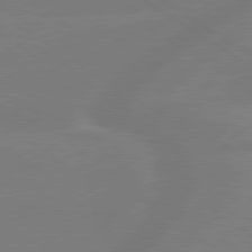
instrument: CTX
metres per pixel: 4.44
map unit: lApd
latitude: 79.3860
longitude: -150.3845
